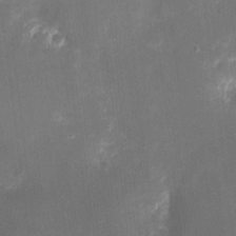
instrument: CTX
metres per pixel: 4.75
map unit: eHh
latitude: 5.1403
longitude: -69.3293
